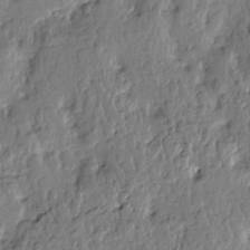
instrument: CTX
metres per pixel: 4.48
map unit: Htu
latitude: -1.7667
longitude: -179.6505
